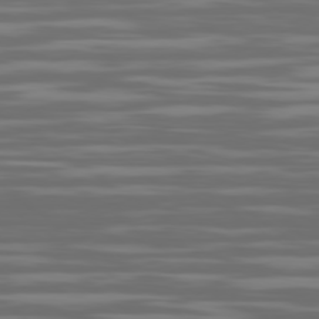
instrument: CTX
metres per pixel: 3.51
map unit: Ap
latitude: -79.4643
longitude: -103.6883
